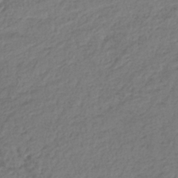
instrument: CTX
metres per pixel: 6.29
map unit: lHb
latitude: -38.0094
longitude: 63.5210
